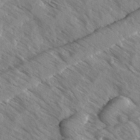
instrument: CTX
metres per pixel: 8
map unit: Ave
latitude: -1.7100
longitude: -111.9528
